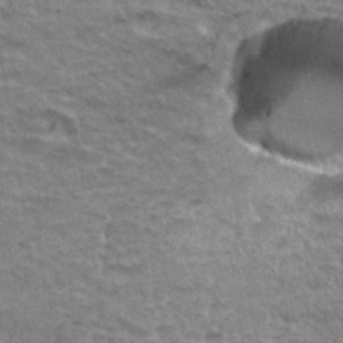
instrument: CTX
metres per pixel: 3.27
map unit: Hto
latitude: 35.8205
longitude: -43.4993
